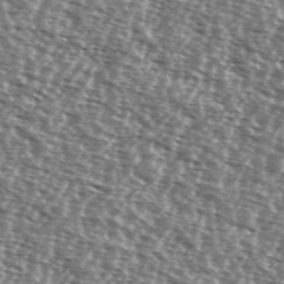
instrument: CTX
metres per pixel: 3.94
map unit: Ave
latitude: 38.1767
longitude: -112.2900
